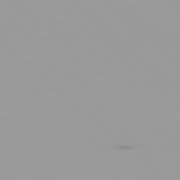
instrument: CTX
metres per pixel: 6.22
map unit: Ap
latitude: -79.4643
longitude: -69.5560
